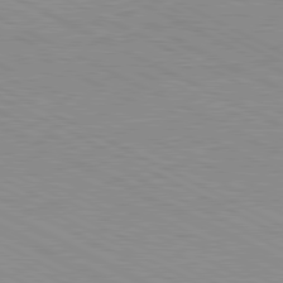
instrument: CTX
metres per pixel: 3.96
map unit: Ap
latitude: -81.9745
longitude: -72.5168
